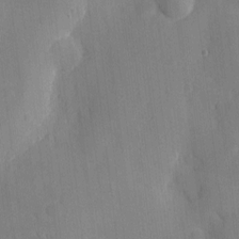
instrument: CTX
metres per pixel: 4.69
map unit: eHh
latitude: 4.3845
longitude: -72.7625
